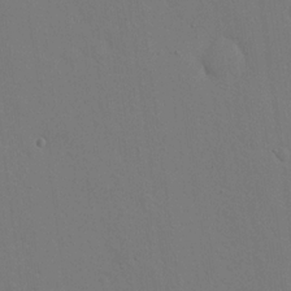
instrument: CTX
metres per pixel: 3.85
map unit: eHh
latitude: 18.8191
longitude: -66.9324
